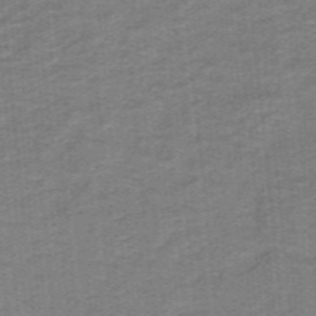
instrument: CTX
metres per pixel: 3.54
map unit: lHb
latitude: -41.5210
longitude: 54.1417
